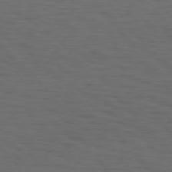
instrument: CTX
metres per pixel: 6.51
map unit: Hpe
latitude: 75.4238
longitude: -131.8962
